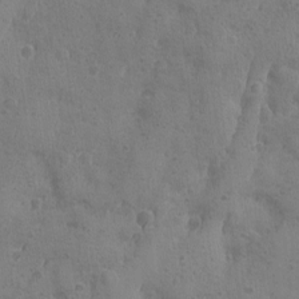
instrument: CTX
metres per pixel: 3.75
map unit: Ave
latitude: -8.2928
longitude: -119.1970
